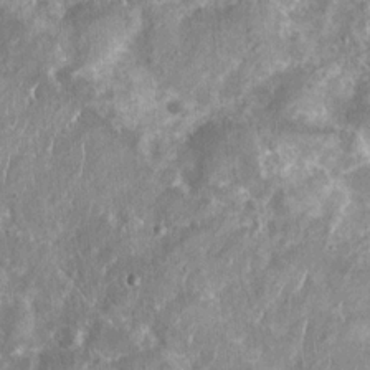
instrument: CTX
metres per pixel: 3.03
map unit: Nhu
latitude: 7.2915
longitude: -20.0633
